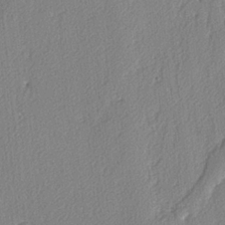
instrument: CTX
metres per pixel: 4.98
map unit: lAvf
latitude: -4.8786
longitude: -108.2711
